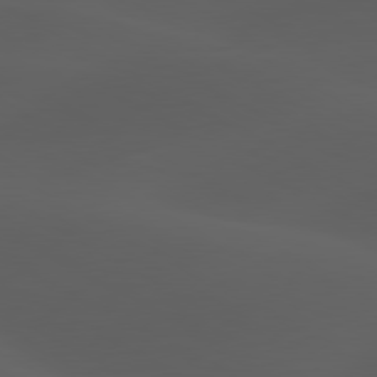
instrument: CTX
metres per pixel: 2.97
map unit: lApd
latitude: 80.1011
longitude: -89.3860
